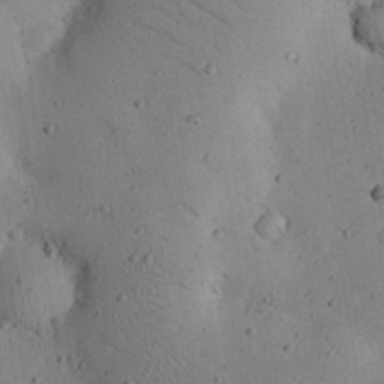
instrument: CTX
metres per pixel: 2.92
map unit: eHh
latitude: 24.5167
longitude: -71.8772
